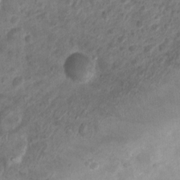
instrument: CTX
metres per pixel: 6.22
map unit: Nhu
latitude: 4.3656
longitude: -18.1955
